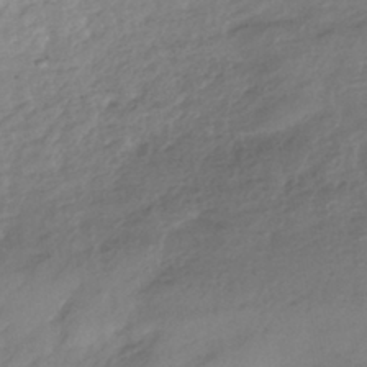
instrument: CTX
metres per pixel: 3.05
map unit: HNhu
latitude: -42.1416
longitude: 97.2187
